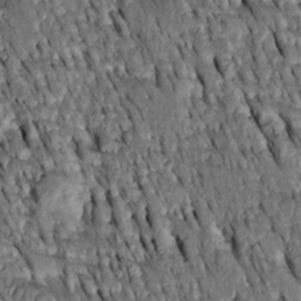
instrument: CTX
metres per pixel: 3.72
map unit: Htu
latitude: -2.8785
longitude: 150.8219
